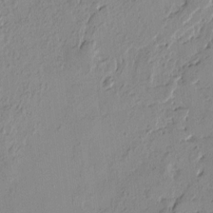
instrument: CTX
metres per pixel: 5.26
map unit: Htu
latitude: -4.1228
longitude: -177.2726
